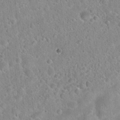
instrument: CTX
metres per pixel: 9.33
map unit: Hto
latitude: 21.9339
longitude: -52.8191
